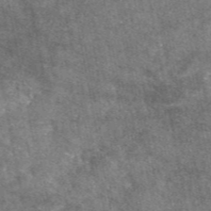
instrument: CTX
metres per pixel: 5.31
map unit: eAb
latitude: 47.3482
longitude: 122.0472
